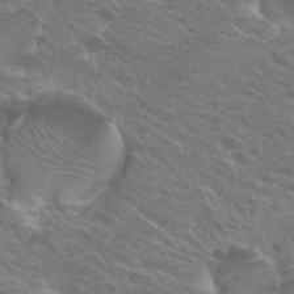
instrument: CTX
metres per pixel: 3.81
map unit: Hto
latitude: 25.8772
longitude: -39.9906
